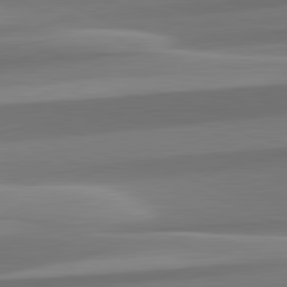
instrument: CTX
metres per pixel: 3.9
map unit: lApd
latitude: 82.1577
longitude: 144.4629
